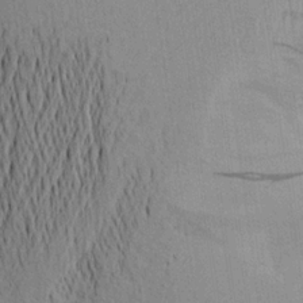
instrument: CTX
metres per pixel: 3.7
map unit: Aa
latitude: 20.8758
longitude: -144.4979
